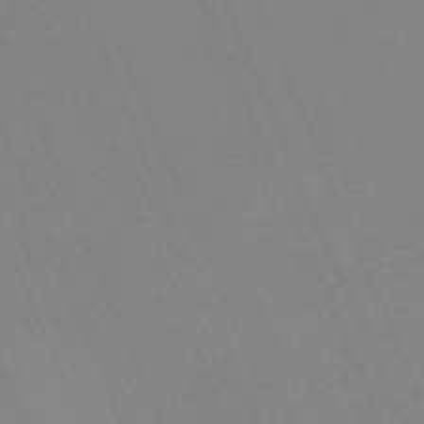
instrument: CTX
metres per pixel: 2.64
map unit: Nhu
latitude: -67.3887
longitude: 38.7085
